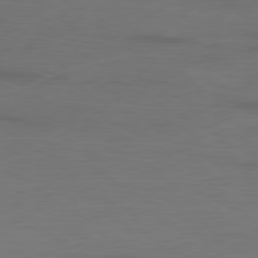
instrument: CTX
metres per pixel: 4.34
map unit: Ap
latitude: -80.0850
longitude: -92.8758
